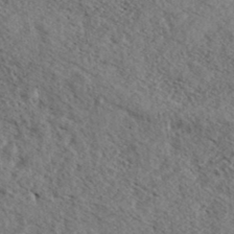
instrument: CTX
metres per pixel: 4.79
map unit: eHh
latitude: 35.4804
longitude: -140.1577
